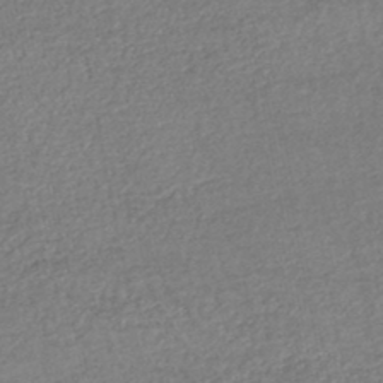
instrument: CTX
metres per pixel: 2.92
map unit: HNhu
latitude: -47.3131
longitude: 102.8597
